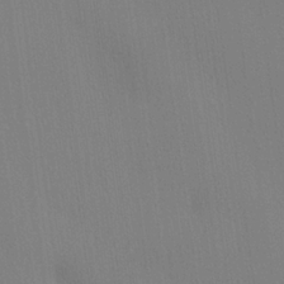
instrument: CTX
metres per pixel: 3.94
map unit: lHvf
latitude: 21.6316
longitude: 142.4440
